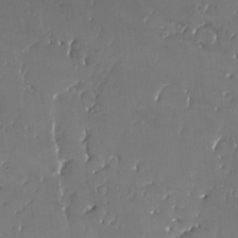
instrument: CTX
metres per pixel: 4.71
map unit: eHh
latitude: -3.5777
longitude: 20.1416
